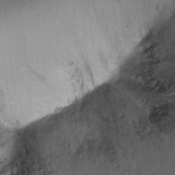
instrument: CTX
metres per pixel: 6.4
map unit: Ht
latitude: -5.8044
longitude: -36.1200
